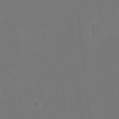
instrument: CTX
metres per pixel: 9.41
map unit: eHh
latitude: 19.3481
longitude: -67.9150
